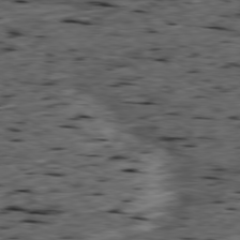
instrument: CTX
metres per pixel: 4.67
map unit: Ap
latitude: -79.4832
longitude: -90.9892
